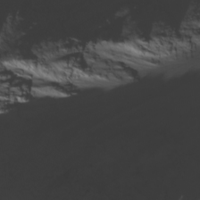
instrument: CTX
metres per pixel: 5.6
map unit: Ave
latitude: 17.8772
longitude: -133.7450
